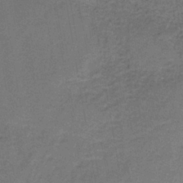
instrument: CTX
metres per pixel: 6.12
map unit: HNb
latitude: -37.4076
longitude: 51.8611
